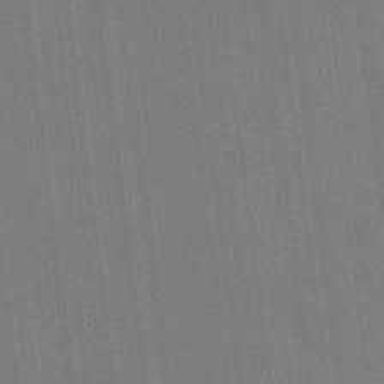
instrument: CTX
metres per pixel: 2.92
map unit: HNhu
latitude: 8.1011
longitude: 15.9745
